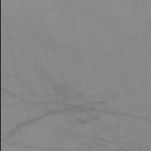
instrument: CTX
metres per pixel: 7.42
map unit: HNb
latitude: -53.3509
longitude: -49.9906
